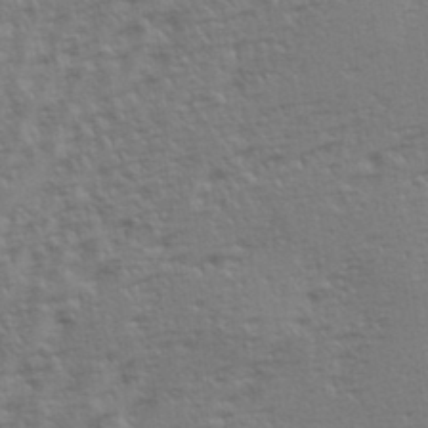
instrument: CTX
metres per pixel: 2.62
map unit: eHh
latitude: 34.9891
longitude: -133.1214
